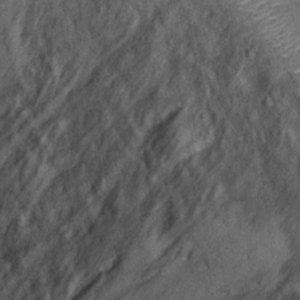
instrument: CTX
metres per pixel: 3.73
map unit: Hto
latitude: 11.9717
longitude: -36.8569
